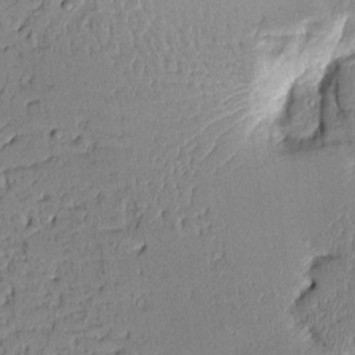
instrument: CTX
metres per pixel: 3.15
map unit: Aa
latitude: 10.9136
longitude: -128.7057
